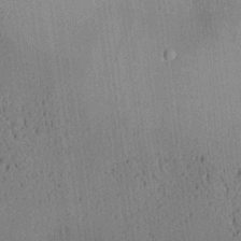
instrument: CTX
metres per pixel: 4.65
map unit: Aa
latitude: 25.0269
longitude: -134.8947
